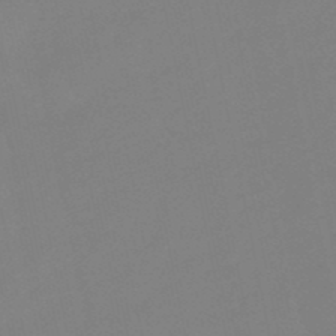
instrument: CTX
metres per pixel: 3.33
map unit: lHb
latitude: -49.6533
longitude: 80.7463
